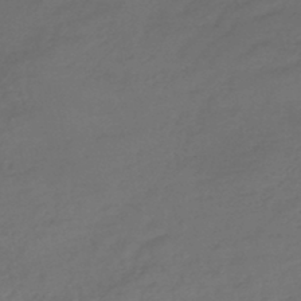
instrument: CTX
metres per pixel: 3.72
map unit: lHb
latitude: -43.4265
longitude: 74.6708
